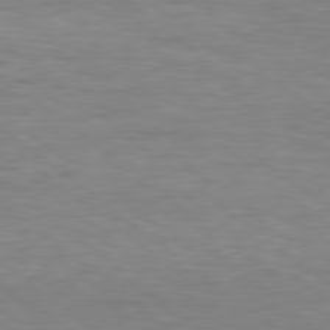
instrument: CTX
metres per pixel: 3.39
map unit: Hpe
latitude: 79.2348
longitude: -128.7624
